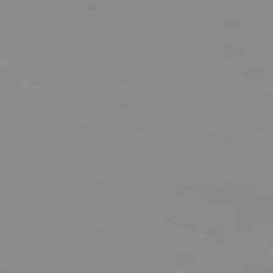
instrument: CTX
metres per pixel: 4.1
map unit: Hpe
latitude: 74.1767
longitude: -128.2900
